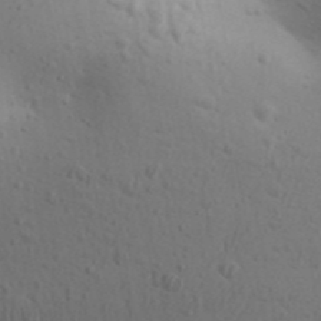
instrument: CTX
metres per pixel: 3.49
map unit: Aa
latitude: 30.4034
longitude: -146.3657
